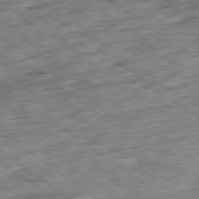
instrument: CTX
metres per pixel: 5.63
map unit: Ap
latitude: -79.5210
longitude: -76.3278
